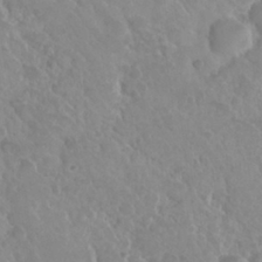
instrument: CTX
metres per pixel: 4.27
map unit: Nhu
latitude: 28.7246
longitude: -54.8191
